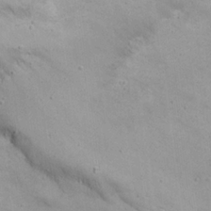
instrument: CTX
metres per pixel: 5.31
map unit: Nhu
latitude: 21.6694
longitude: -71.7449
